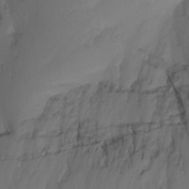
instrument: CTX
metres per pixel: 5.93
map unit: Nhu
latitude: -11.5588
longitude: -65.7261
